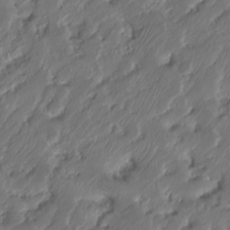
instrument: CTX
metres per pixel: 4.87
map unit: HNhu
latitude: -24.6140
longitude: 50.9542
